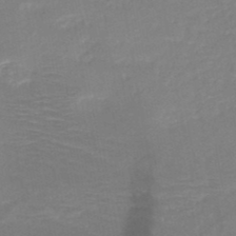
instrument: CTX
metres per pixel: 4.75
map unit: HNb
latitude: -48.9731
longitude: -44.7057
